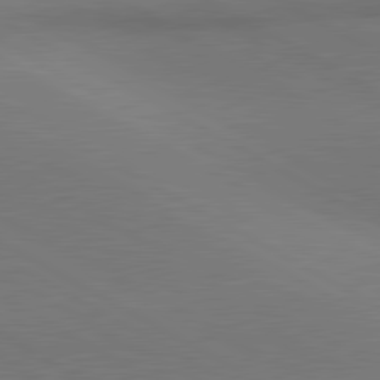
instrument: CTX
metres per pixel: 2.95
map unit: lApd
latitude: 81.1025
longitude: 147.3509
